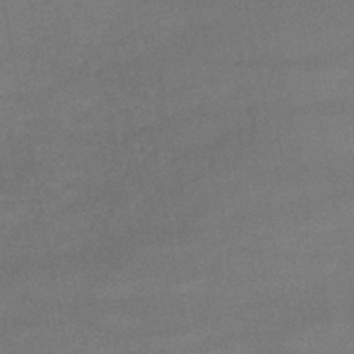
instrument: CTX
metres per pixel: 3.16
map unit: lHb
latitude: -46.3684
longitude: 62.3684
